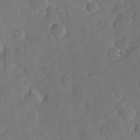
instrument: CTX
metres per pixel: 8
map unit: Hve
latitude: 25.5371
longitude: 148.8786
